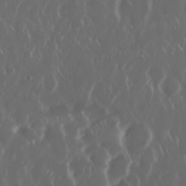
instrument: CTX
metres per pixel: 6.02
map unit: Nhu
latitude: 30.1956
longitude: -59.6127
